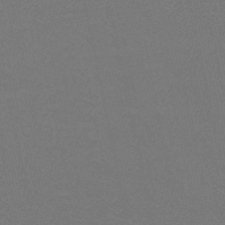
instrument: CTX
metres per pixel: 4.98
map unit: HNb
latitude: -49.5777
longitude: -52.4223
